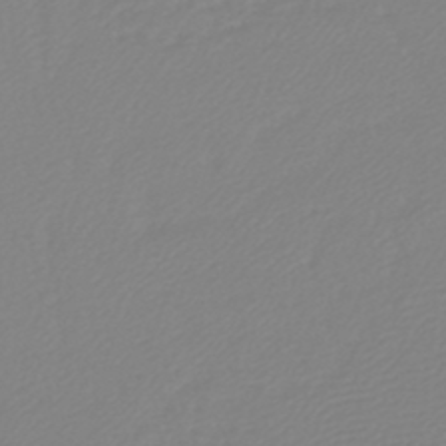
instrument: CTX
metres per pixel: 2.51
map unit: lHb
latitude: -44.8408
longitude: 75.5777
